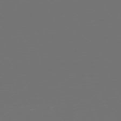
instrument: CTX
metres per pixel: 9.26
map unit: Hpe
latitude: -73.4643
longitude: 4.3495
